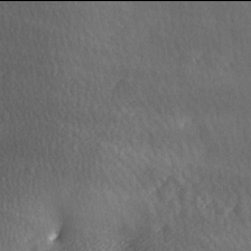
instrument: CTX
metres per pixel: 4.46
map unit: lAa
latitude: -6.0094
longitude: -121.4049
